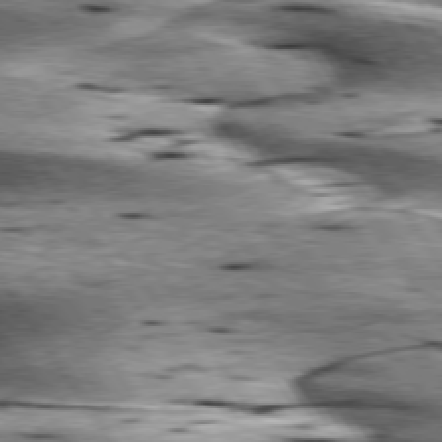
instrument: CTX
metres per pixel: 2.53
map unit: lApd
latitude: 75.9906
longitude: -59.8961
